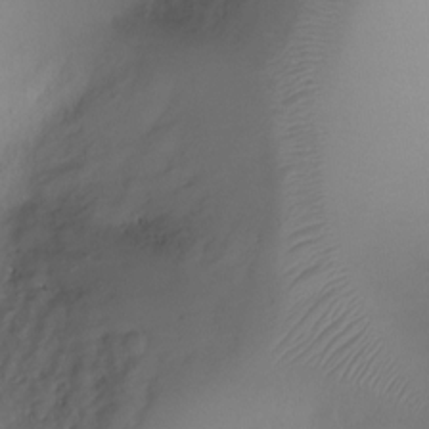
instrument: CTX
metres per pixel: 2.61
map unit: Ht
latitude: -6.6707
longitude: -27.5371
